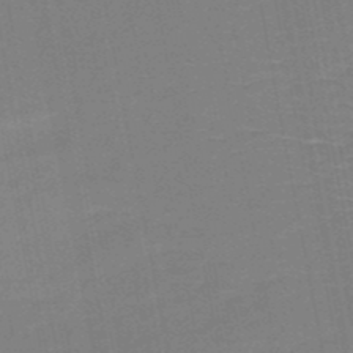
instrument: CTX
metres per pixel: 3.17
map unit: HNb
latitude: -51.3887
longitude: -45.9339
